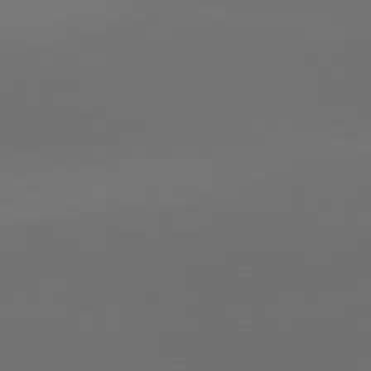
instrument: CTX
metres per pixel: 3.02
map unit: lApd
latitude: 83.4426
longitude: -133.6505
